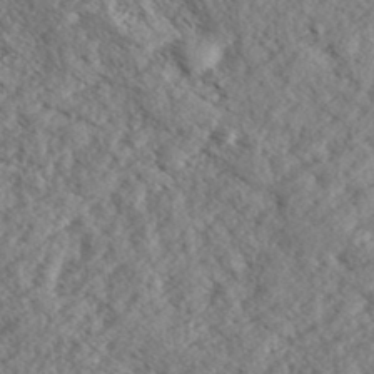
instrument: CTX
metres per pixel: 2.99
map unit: eHh
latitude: 36.5924
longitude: -139.5182
